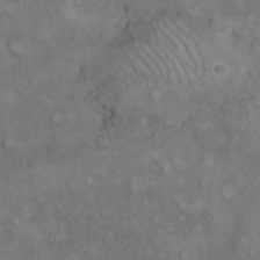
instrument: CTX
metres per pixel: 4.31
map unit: eHh
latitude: 17.1592
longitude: -63.7072
